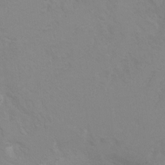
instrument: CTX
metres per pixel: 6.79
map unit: Hto
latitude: 6.7246
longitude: -30.8380
